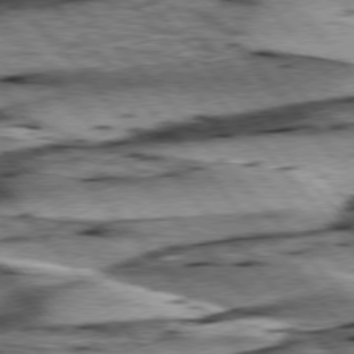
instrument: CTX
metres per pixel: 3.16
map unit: lApd
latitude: 76.3278
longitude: -71.6505
